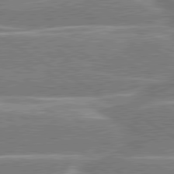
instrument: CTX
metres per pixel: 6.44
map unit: lApd
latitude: 80.4223
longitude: -130.9325
